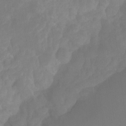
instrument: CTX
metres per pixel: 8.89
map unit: Ht
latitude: -14.7086
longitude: -56.3845
